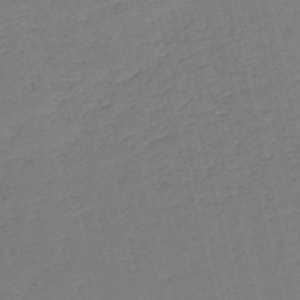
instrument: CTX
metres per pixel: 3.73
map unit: HNb
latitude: -54.0283
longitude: -39.5938
